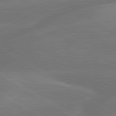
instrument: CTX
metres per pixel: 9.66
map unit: lApd
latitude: 79.9717
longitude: -143.7072
